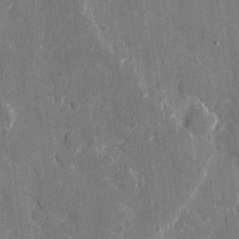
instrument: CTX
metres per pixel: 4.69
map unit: eHh
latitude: 7.7827
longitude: -67.9717
